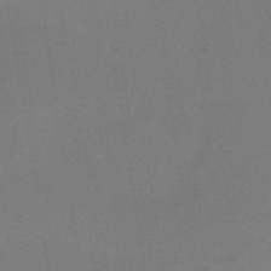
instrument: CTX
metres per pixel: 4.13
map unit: HNb
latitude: -47.2943
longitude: -39.1592
